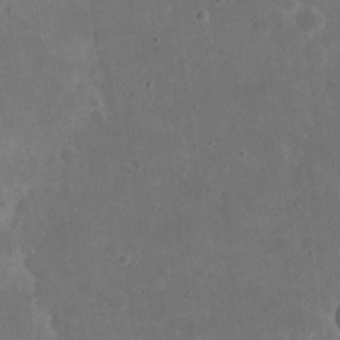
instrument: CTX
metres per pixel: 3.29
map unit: eHh
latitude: 20.0444
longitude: -64.8002
